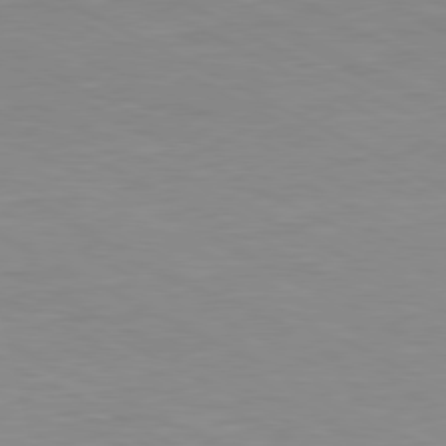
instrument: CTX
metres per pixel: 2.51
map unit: Ap
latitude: -81.0298
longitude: -92.7057
